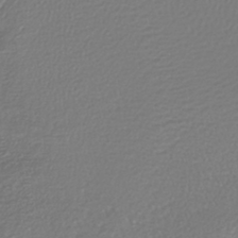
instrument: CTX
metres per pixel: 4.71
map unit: lHb
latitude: -41.9367
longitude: 71.8989
